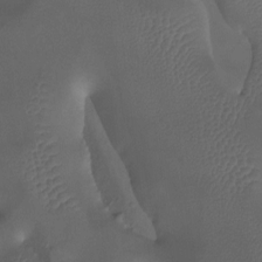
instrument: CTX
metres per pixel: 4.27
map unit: Htu
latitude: -12.9164
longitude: -71.3859
